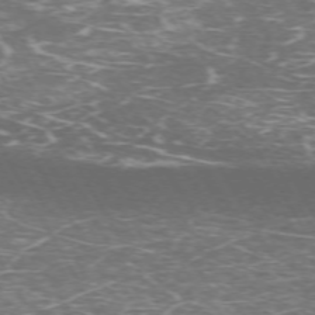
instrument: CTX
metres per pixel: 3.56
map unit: Hpe
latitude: -72.2172
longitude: 7.9178
